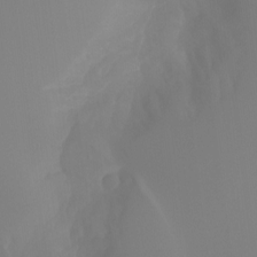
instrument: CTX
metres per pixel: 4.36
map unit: Ht
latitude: -14.8219
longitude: -56.5923
